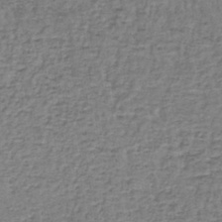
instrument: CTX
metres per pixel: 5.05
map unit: lHb
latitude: -43.3131
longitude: 58.1983
